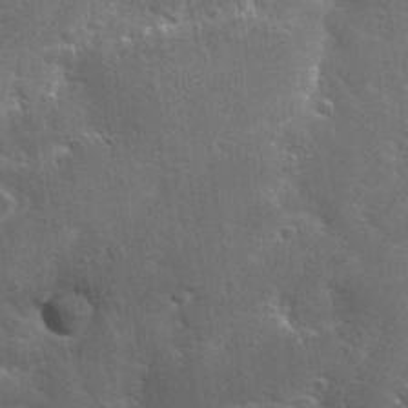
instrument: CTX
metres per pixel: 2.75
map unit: Hto
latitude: 27.5182
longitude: -45.1970
